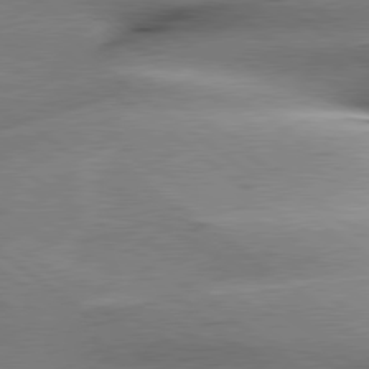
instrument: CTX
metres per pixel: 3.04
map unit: lApd
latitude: 79.4049
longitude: -141.1025
